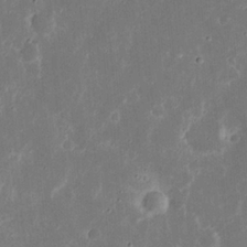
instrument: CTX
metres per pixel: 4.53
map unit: Nhu
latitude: 18.5168
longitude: -74.4601
